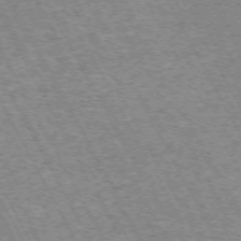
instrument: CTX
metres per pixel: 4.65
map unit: Hpe
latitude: -72.5007
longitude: 11.8989
